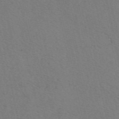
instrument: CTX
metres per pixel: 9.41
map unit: eAb
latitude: 51.1214
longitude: 108.9353
